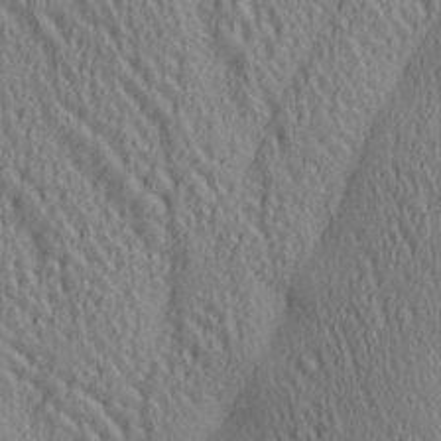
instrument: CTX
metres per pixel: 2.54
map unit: lAa
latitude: 5.4048
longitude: -117.2537
